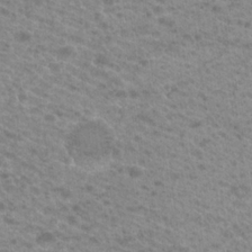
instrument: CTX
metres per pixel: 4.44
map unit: Hto
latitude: 21.6316
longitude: -37.6316
